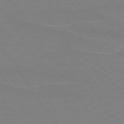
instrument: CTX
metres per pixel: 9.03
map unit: lApd
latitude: 73.9717
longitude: -56.6301
